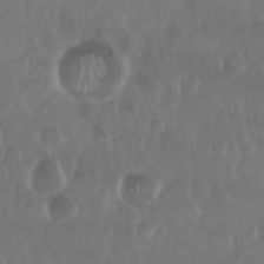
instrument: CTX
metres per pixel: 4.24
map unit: Nhu
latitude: 29.4615
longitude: -56.7435
